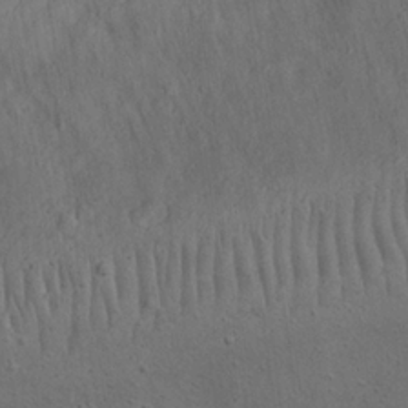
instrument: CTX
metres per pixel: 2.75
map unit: eHh
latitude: 23.3293
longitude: -69.8583
